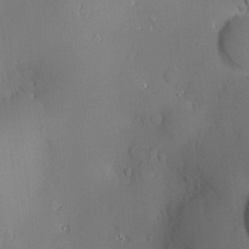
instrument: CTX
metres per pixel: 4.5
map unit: Htu
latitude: -7.2754
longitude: 175.7855
